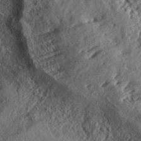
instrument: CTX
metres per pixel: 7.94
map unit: eHh
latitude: 35.4237
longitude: -137.5938
